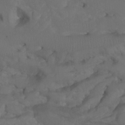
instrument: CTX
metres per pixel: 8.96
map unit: Htu
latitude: -7.0675
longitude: -66.2144
